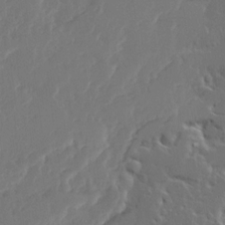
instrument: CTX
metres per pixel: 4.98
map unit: Ave
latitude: 15.1593
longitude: -137.8961
